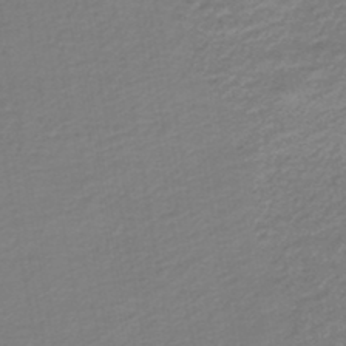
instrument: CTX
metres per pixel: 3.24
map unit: lHb
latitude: -46.1983
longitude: 62.8975
